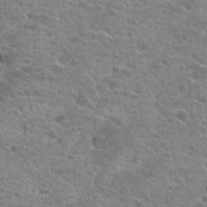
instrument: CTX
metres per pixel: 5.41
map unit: Hto
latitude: 21.1592
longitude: -42.1200
